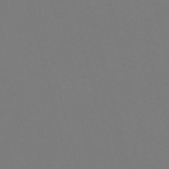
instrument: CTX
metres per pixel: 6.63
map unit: Nve
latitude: -58.4062
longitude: 60.0094
